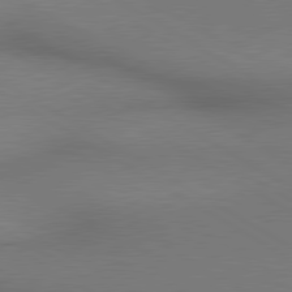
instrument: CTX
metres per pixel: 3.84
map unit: lApd
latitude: 80.3656
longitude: 156.0283
